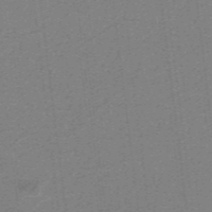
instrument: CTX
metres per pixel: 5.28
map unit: lHb
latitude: -39.5777
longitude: 54.1039
